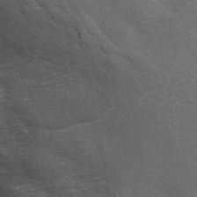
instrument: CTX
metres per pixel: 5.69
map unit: ANa
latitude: 44.4790
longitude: 28.9920
